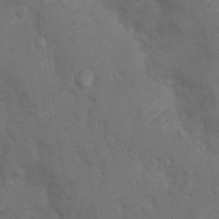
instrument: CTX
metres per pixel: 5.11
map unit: Ht
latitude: 4.0822
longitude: -28.0822
